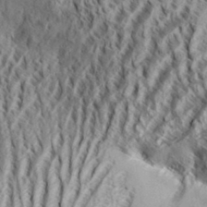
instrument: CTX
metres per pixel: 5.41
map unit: Aa
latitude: 33.6127
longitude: -137.6694
